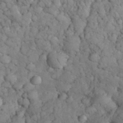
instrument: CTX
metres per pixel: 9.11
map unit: eHh
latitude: 33.1025
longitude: -65.7827
